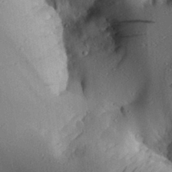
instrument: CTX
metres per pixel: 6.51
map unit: Aa
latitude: 29.3859
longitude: -132.1389
